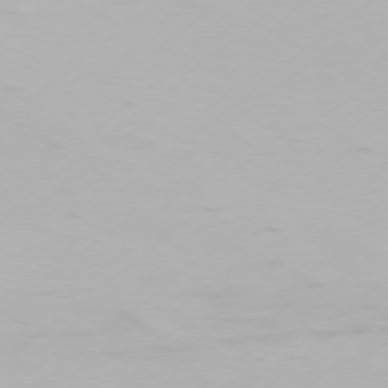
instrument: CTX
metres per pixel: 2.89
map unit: Hpe
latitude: 77.4048
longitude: -130.5735
